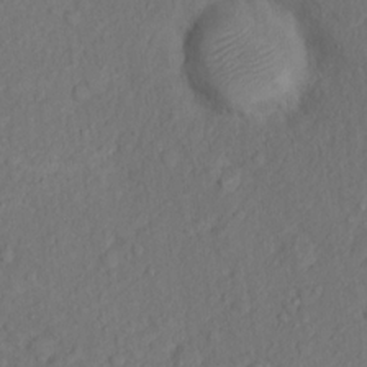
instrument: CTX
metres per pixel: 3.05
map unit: Nhu
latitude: 13.6694
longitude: -29.4804
